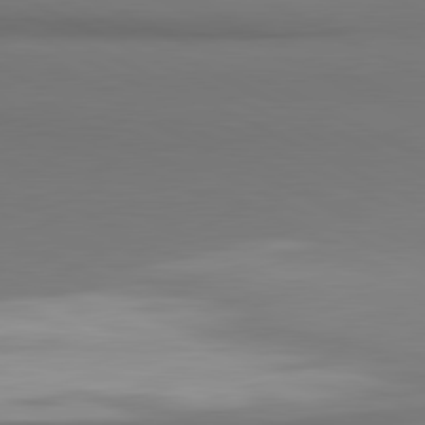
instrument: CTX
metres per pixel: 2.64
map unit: lApd
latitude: 81.3104
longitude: 173.4454
